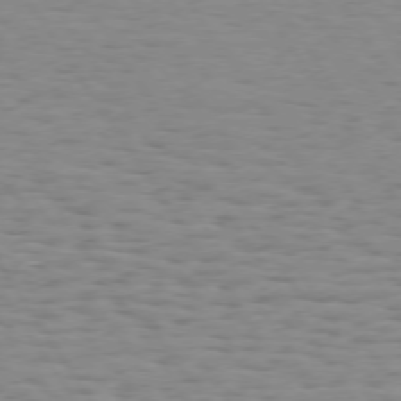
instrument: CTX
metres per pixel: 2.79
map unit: Hpe
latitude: 73.2537
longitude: -132.2523
